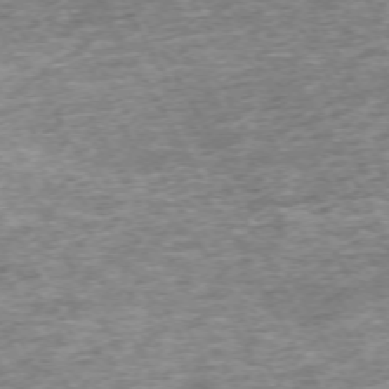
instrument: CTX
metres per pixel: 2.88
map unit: Hpe
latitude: -70.8975
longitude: 13.1431
